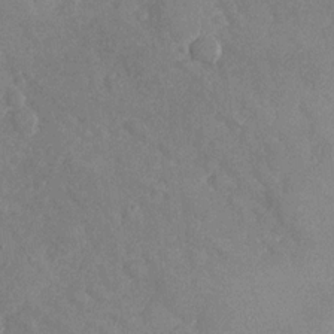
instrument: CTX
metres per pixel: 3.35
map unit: Nhu
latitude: -30.5196
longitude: -60.1578
